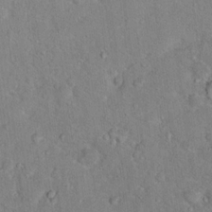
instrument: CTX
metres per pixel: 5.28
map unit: Ht
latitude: 15.2159
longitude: -37.5182
